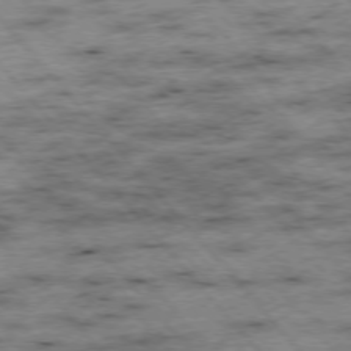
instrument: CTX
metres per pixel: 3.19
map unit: Hpe
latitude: -76.4440
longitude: -16.9325
